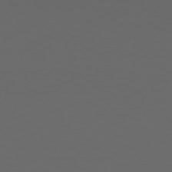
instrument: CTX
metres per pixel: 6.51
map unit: Hpe
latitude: 76.7813
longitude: -139.8394
